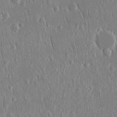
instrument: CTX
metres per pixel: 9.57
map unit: eHh
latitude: 15.2348
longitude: -70.9325
